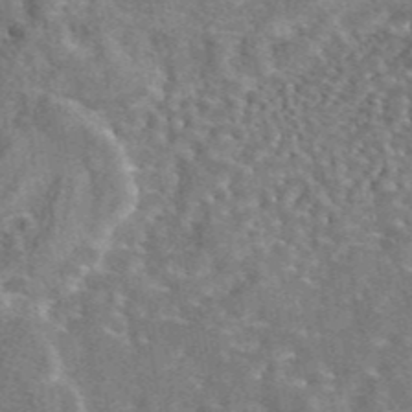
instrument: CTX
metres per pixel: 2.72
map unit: eAb
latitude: 44.5168
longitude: 110.8974
